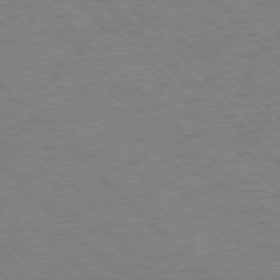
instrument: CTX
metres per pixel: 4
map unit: Ap
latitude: -75.7478
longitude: -80.2900
